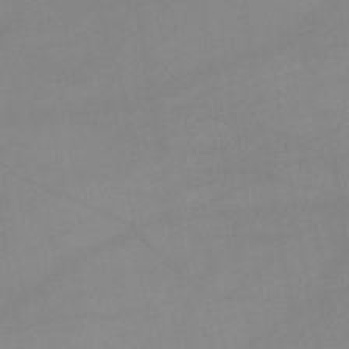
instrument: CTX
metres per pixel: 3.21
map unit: lHb
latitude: -44.0283
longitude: 67.0675
